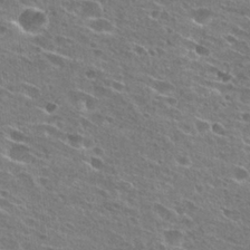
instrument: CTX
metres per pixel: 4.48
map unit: Hto
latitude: 27.0081
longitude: -45.4993
